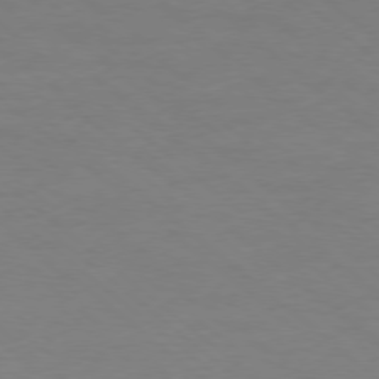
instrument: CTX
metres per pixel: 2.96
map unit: Ap
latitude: -78.4251
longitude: -98.1199
